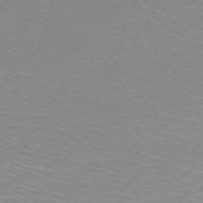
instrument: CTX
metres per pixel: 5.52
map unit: lHb
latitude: -44.0472
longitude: 54.0661
